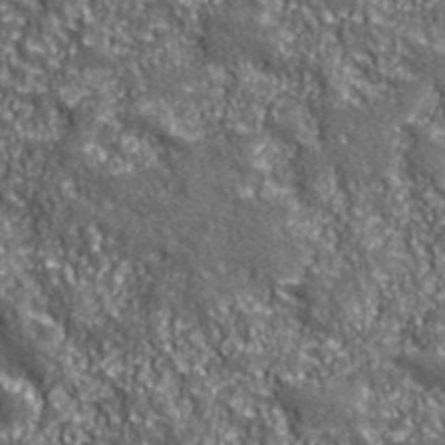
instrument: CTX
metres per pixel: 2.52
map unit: eHh
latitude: 42.7435
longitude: -91.0836
